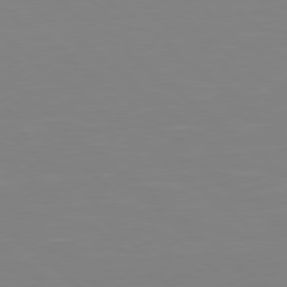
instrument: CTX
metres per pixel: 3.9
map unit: Hpe
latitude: 78.2901
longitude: -172.5923
